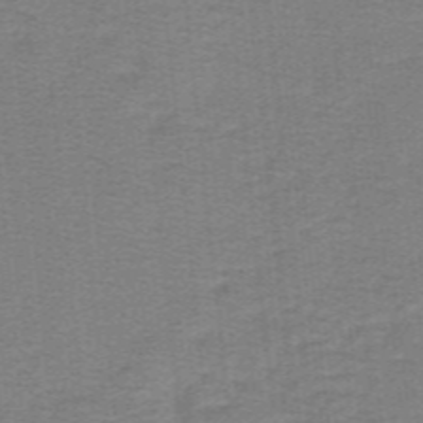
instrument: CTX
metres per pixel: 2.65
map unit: lHb
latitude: -41.5777
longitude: 54.1795
